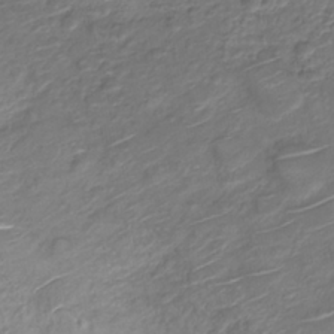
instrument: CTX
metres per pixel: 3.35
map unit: Nve
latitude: -19.5777
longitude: 105.9367
